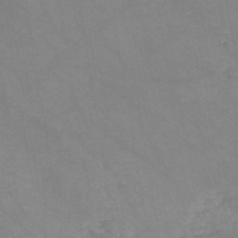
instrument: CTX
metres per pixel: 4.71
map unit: HNb
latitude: -46.7463
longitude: -36.8002
